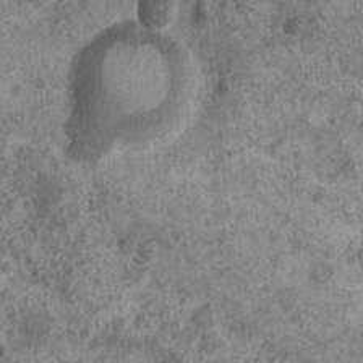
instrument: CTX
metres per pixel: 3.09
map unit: Nhu
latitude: 6.7435
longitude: -20.3089
